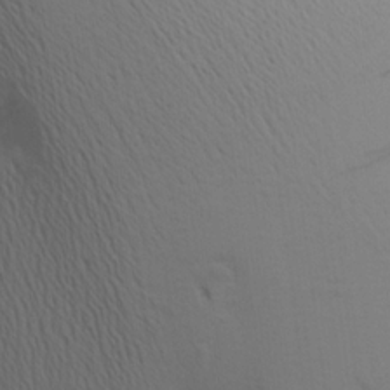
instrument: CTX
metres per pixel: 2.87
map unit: Aa
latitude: 17.2537
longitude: -144.8569
